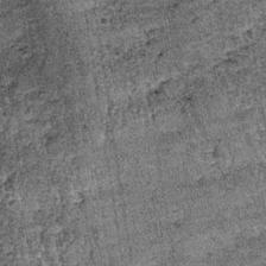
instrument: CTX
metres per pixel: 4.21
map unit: lHb
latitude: -39.5588
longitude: 67.3888
